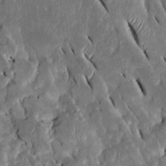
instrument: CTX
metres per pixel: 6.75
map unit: Htu
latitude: -1.1998
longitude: 149.1998
